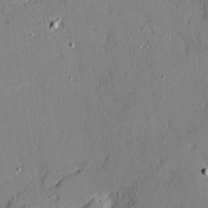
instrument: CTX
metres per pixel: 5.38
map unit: Ave
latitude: 18.7813
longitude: -128.2333
